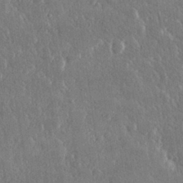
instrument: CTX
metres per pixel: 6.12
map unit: lHvf
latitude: 30.8380
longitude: -92.5168
